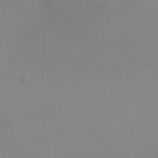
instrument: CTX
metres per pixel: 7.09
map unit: HNhu
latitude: 6.5357
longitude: 13.9367
